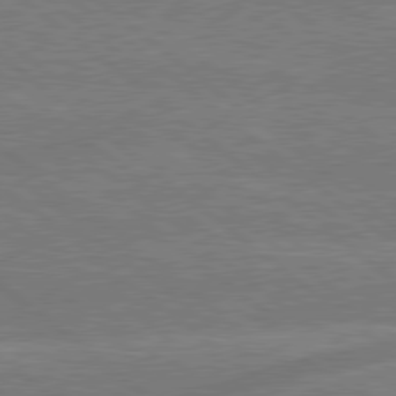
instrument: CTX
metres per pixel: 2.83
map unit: Hpe
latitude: 78.9703
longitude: -152.8758
